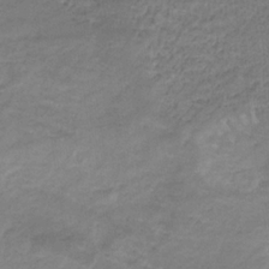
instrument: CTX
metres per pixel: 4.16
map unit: eHb
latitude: -32.5952
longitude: 68.4629
